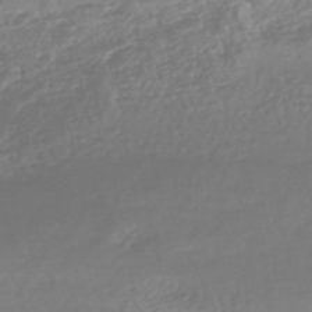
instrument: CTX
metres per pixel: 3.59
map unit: HNhu
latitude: -48.7841
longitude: 101.9178
